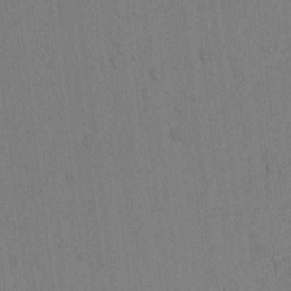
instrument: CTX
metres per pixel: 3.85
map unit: Nhu
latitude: -4.8597
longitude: -149.7261
